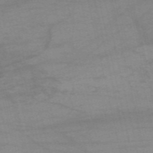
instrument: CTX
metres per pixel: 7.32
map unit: HNb
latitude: -54.3684
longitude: -44.6868
